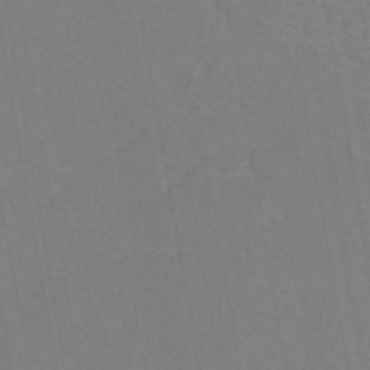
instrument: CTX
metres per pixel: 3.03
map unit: eHh
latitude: -43.1242
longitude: -31.8584
